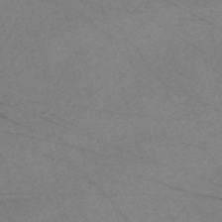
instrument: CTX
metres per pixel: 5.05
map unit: Nve
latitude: -58.3684
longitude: 61.4265
